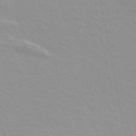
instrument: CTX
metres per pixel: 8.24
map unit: ANa
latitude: 48.8569
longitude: -76.9702
